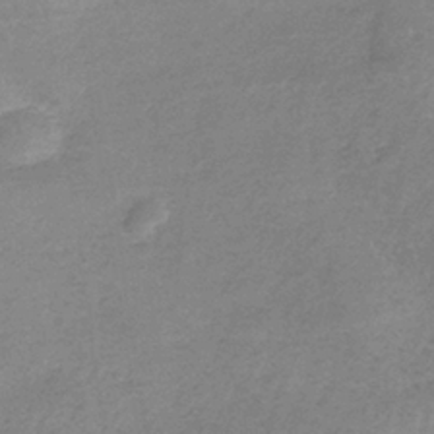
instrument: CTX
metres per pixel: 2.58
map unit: HNb
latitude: -35.3888
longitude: 55.6155
